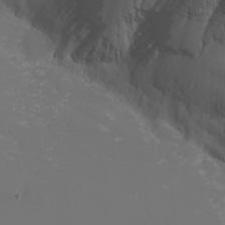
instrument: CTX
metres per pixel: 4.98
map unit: Nhu
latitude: -6.0283
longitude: -79.1592
